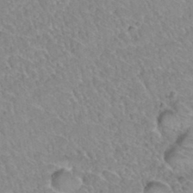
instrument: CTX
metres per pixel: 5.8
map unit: Hto
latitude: 34.9135
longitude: -48.2145
